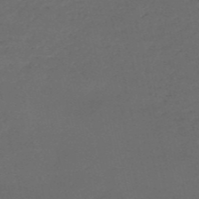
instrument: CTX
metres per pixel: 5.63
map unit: HNb
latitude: -53.3887
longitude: -42.0444
